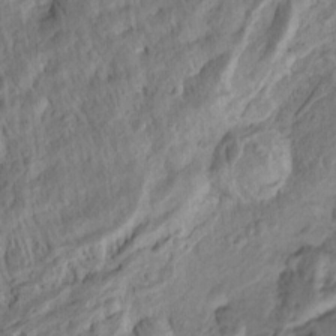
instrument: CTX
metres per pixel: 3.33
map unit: Htu
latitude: -5.0675
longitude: 156.4062
